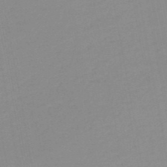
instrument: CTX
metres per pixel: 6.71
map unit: HNb
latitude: -50.9920
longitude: -51.3481
